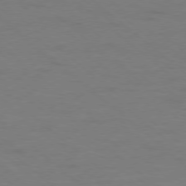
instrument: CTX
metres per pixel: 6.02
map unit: Ap
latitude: -78.5007
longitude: -67.8772
